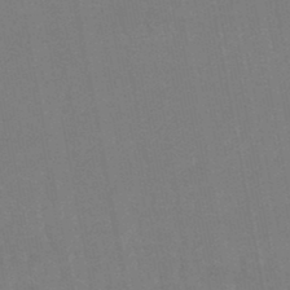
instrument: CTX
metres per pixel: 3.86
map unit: eHb
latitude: -46.6140
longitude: 78.7085
